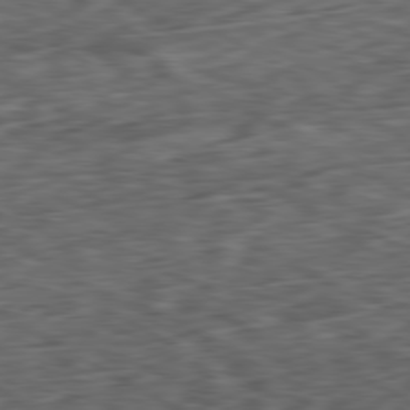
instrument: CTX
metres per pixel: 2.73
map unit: Ap
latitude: -80.6897
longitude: -73.8773
